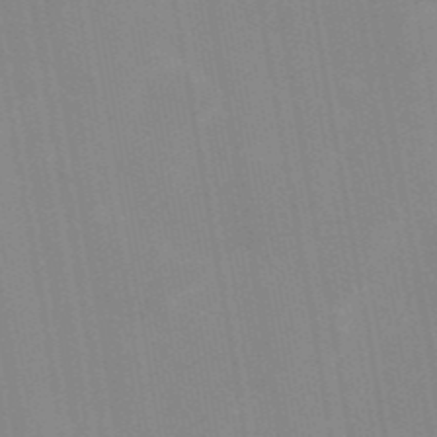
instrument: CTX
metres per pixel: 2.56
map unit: Hve
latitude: 30.7436
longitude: 149.9556
